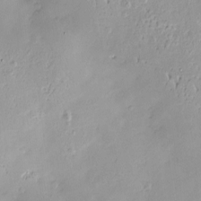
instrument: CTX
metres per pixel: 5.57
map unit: Nve
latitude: -8.5196
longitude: 174.7274
